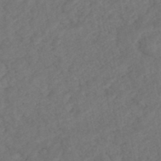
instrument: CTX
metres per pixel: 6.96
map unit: HNhu
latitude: -48.2173
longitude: 97.2754
